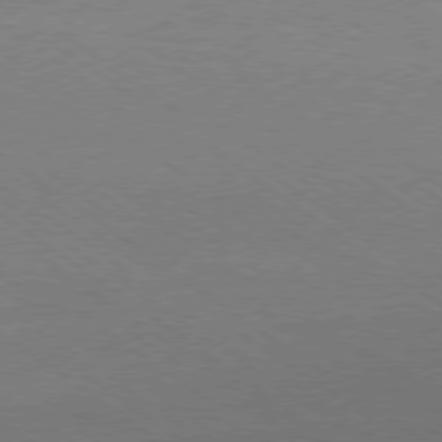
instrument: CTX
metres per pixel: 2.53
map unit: Hpe
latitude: -79.2565
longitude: 8.7841
